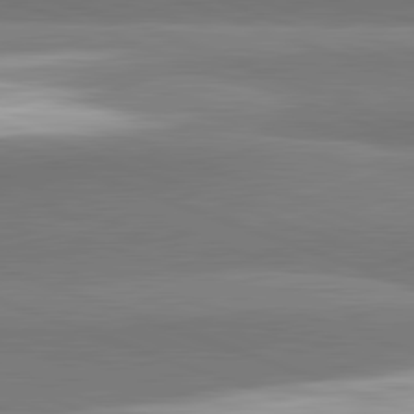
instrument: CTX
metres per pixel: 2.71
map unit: lApd
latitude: 82.3089
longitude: 152.4629
